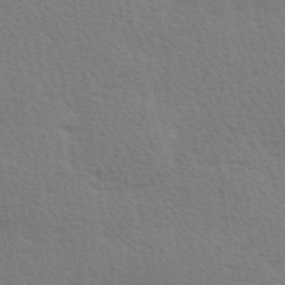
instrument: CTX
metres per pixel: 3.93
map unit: Hve
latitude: 26.8002
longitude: -94.1200
